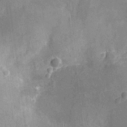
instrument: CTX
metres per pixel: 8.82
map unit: Nhu
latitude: -12.4629
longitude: -23.7450
